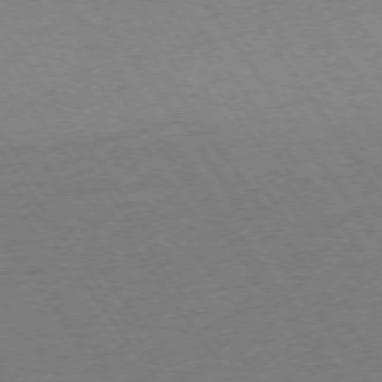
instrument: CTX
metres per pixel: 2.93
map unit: Ap
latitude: -74.1795
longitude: -70.7624
